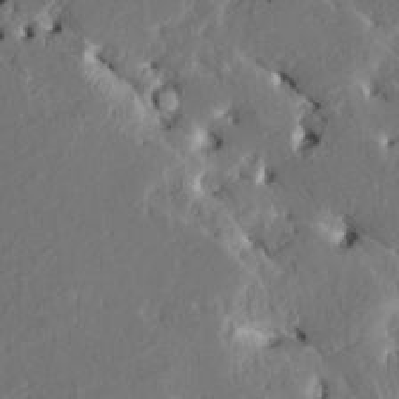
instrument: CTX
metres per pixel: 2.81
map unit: HNhu
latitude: 5.2348
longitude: -4.9325
